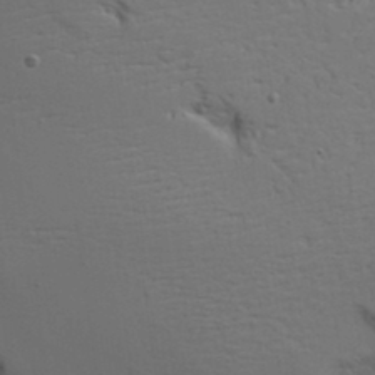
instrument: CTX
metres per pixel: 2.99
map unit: Aa
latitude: 19.3859
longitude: -125.9150
